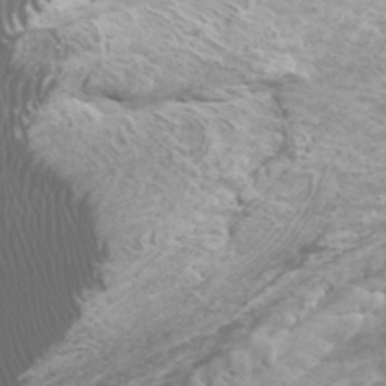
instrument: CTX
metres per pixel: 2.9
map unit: Htu
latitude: -6.1605
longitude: -75.2159
